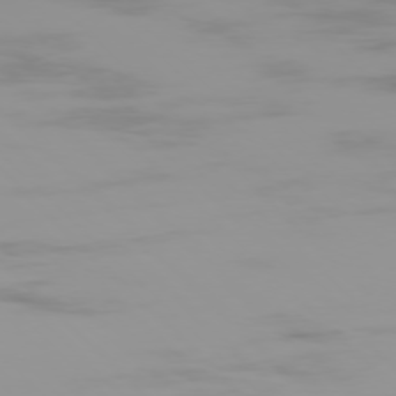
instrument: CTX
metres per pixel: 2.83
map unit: Ap
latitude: -76.5952
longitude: -74.9325
